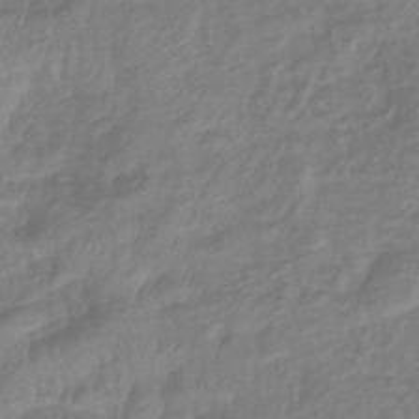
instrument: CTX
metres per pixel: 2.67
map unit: eHb
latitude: -41.4454
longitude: 81.7667
